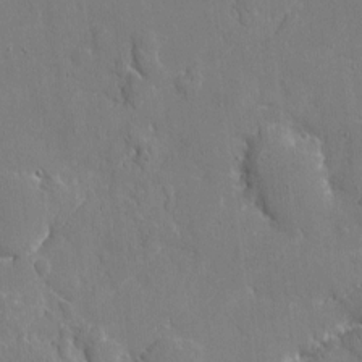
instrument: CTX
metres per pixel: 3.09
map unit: eHh
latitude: 5.5749
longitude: -68.0633
